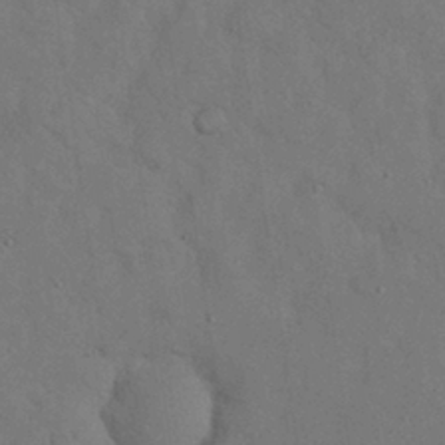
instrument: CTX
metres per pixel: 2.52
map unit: Nhu
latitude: 27.6316
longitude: -70.4979
